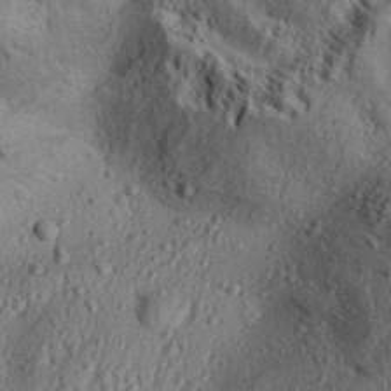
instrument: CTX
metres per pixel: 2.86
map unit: Aa
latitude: 31.8206
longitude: -136.7058
